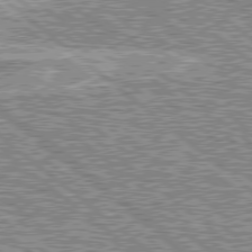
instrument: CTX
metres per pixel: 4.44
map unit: Hpe
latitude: 78.6680
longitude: -155.9339
